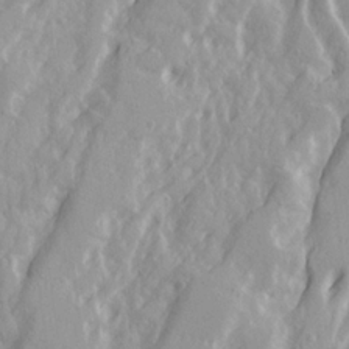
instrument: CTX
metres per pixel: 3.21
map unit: Ave
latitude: 21.3104
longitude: -130.8191
